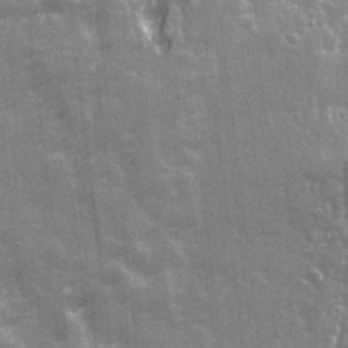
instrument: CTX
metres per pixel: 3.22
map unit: Ave
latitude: 21.4994
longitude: -133.3860
